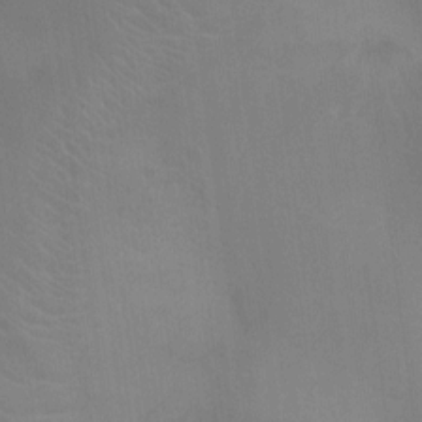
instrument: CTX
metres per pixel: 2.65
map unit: Ht
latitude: -2.8785
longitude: -17.5749
